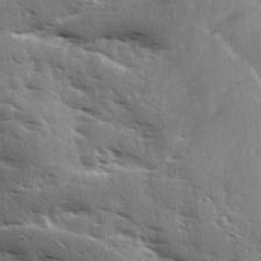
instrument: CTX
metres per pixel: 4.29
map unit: Ave
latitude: 11.2726
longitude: -102.6868
